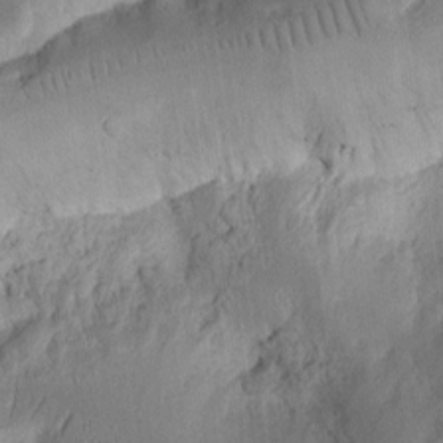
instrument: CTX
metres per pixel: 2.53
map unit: Ht
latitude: 11.1970
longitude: -74.8569
